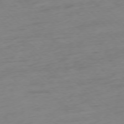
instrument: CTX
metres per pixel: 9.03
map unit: Ap
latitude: -76.9353
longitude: -63.0648
